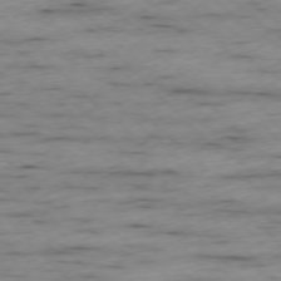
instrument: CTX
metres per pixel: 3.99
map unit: Ap
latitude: -76.8786
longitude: -91.1970
